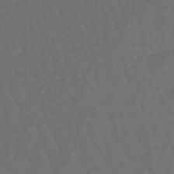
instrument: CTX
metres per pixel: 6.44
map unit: lHb
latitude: -47.8233
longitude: 79.8989
